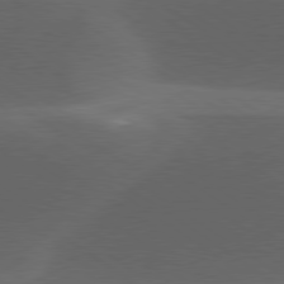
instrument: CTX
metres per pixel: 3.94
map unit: lApd
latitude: 79.1026
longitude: -50.0822
